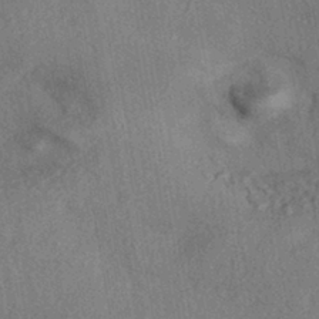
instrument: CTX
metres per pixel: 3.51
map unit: eHh
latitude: -41.7477
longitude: 120.7274
